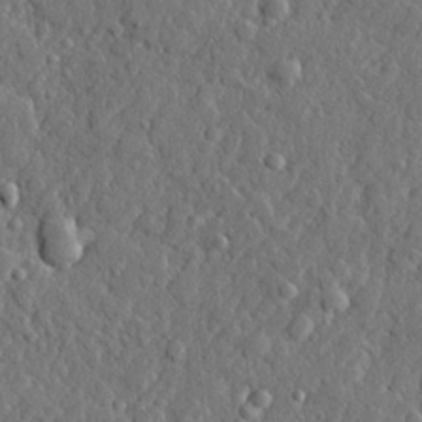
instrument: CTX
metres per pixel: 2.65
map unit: lHvf
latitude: 23.0836
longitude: 143.4643
